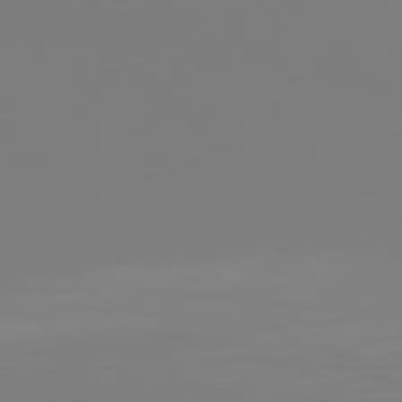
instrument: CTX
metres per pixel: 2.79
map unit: Hpe
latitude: 77.2348
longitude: -136.4601
